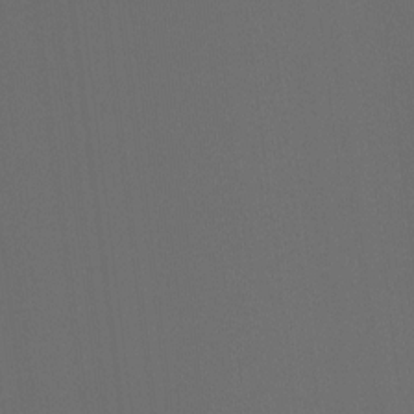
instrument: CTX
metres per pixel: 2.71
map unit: Hto
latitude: -7.8800
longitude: -50.6679
